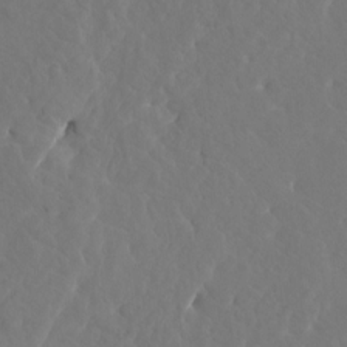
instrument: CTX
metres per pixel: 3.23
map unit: HNhu
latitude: 6.9136
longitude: -6.3467
